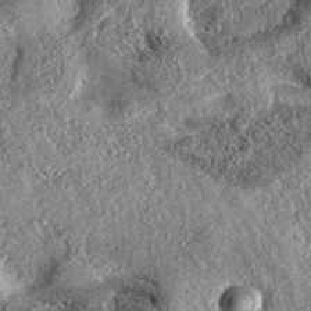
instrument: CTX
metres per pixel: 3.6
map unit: eAb
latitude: 37.1214
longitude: 108.5763
